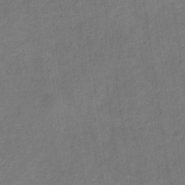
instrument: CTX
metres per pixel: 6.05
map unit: HNb
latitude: -32.1795
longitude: 57.3321
